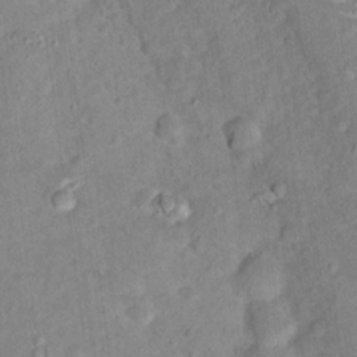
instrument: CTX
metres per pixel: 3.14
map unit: Hto
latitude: 16.3845
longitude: -42.4601
